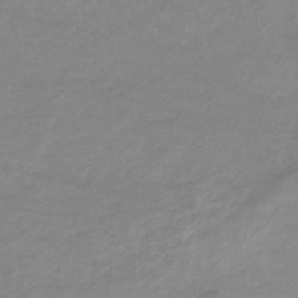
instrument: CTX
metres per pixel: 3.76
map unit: lHb
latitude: -33.7667
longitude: 70.1984
